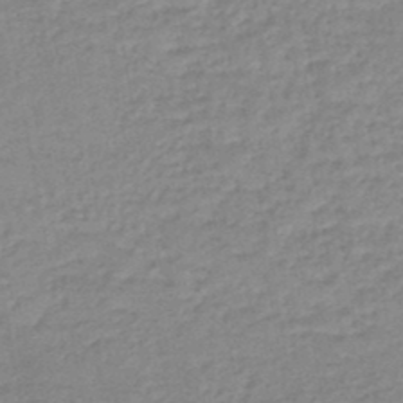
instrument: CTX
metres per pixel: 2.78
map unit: eHb
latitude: -45.6533
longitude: 82.0850
